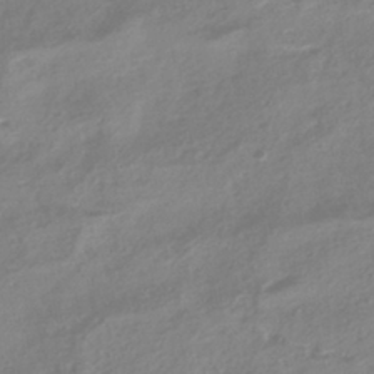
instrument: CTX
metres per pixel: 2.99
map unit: HNhu
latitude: -41.4454
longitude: 91.9367
